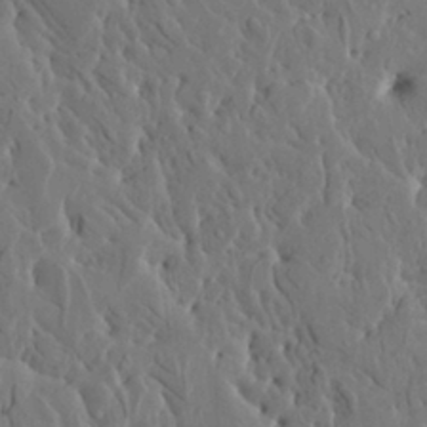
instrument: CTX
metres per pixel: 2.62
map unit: HNhu
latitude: 5.8016
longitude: -0.4601
